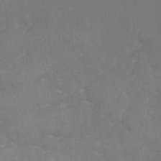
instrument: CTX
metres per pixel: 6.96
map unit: Nhu
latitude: -22.7841
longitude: -56.4034
